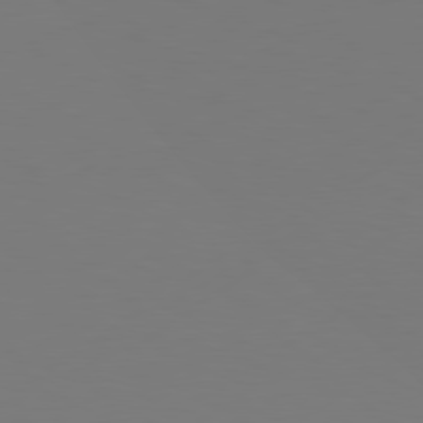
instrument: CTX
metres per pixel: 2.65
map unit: Hpe
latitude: 78.7058
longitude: -129.1214
